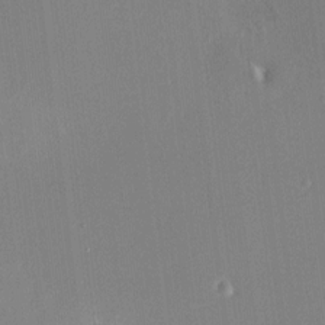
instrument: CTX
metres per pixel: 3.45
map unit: HNhu
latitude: 7.2348
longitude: 7.5966
